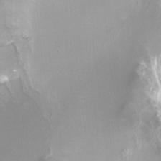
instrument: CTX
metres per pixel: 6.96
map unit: HNhu
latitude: -0.6708
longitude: -4.4979
